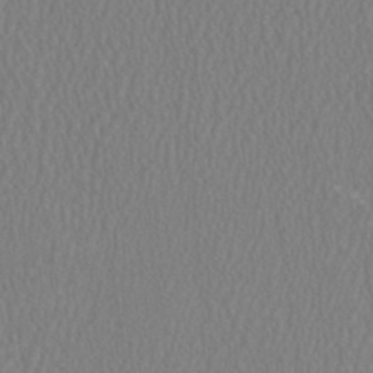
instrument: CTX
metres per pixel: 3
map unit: HNhu
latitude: 1.0269
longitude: -0.1955
